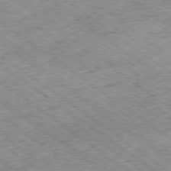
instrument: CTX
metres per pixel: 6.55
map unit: Hpe
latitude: -79.2754
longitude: 7.2943
